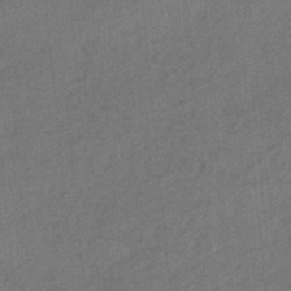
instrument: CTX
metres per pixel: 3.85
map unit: HNhu
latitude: -41.6722
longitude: 90.6708
